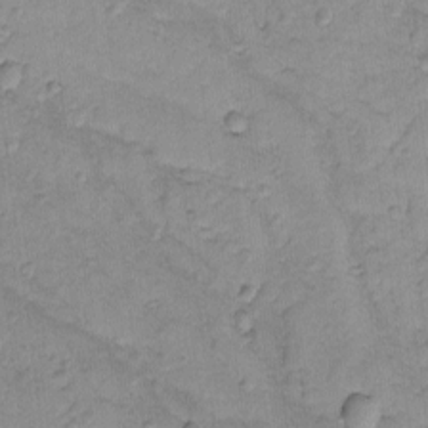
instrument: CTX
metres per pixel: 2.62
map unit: lAvf
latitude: -8.4440
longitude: -119.6883
